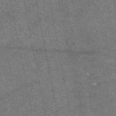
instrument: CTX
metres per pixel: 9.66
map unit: eAb
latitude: 48.1011
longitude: 106.3307
